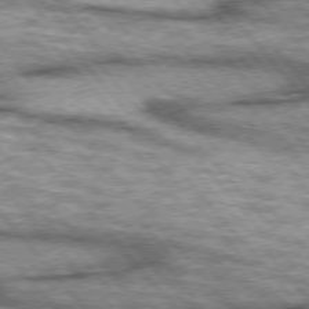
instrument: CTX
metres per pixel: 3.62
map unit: lApd
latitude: 75.4993
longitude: -49.7261
